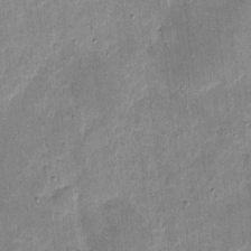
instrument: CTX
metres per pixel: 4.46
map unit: eHh
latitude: 5.0269
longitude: -71.1403
